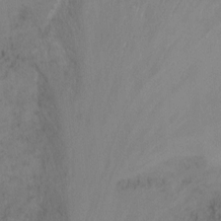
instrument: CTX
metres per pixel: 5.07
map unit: Ht
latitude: -4.2928
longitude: -60.4790
